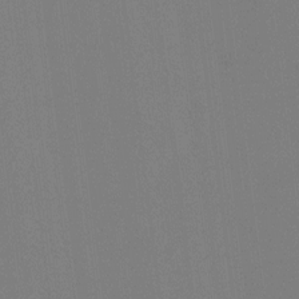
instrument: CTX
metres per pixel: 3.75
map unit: Ht
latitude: -3.5777
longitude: -20.0255
